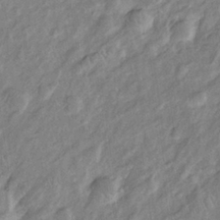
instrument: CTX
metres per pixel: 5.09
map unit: Htu
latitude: -6.1794
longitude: 152.5573
